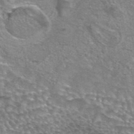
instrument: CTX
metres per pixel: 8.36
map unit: eAb
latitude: 44.4790
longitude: 104.2550
